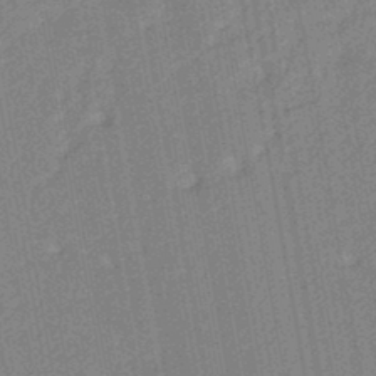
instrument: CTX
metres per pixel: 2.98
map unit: lHb
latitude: -44.9542
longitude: 74.7086
